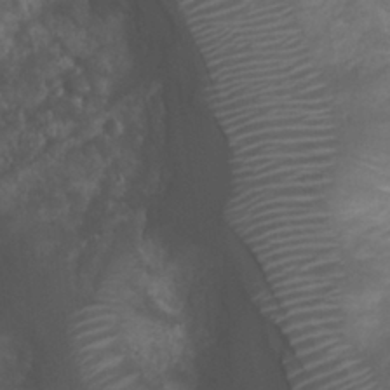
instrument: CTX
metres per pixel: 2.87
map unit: Nhu
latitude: 7.0080
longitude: -21.2537
